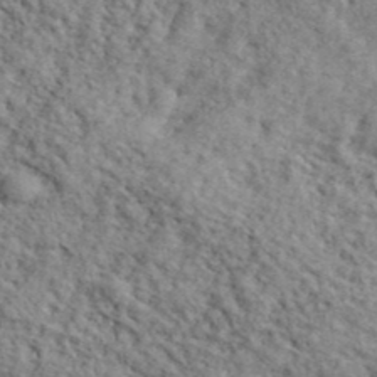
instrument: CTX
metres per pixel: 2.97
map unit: lHvf
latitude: 41.7638
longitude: -87.7260
